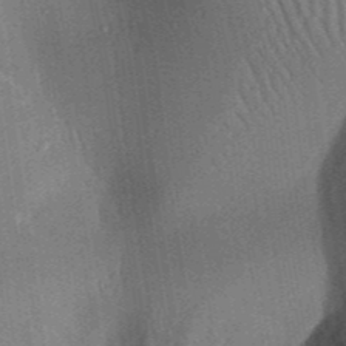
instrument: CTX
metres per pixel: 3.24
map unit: Aa
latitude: 31.8962
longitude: -142.3278
